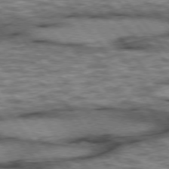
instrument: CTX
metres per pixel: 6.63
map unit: lApd
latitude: 75.5182
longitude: -48.3089
